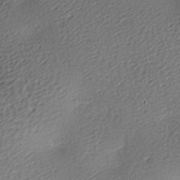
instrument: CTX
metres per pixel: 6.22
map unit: lAa
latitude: -9.2754
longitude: -127.1592
